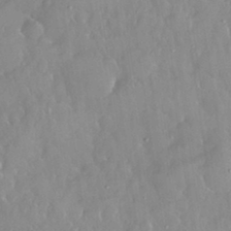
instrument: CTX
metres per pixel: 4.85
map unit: eHh
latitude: 32.8191
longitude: -59.7639
